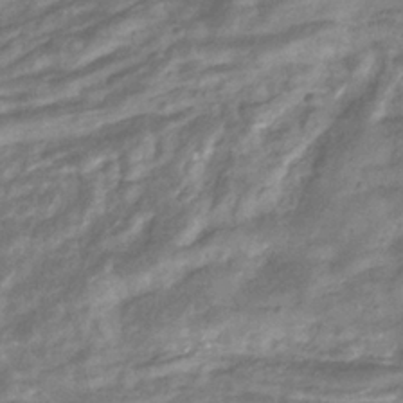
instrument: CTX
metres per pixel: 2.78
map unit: eHb
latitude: -33.7667
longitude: 73.3887
